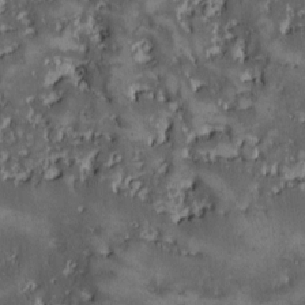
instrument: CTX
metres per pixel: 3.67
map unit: Ave
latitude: -9.5210
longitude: -116.4790
